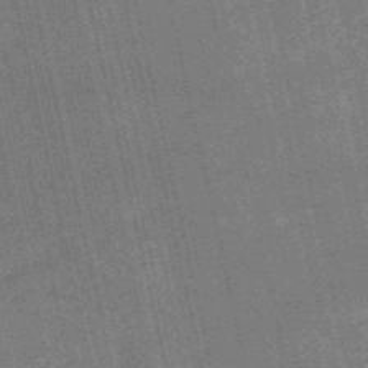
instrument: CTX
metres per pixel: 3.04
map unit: HNb
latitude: -51.8233
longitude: -41.1970
